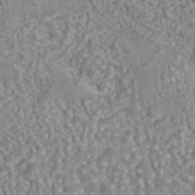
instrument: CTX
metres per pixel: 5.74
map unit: eAb
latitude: 43.3293
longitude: 106.5385
